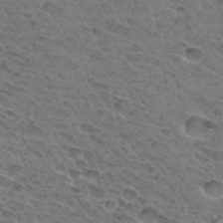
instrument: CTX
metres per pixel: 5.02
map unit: Hto
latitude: 32.2900
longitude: -47.7261
